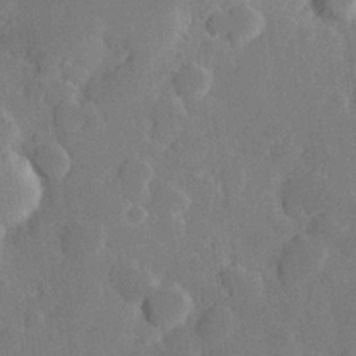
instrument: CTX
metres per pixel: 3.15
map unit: Hve
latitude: 25.0458
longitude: 149.9745
